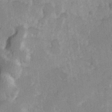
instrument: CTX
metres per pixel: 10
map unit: Hve
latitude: 24.8757
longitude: 144.9731
